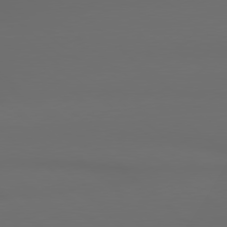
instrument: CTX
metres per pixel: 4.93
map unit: Hpe
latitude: 78.7058
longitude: -132.9514
